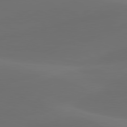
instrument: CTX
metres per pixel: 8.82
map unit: lApd
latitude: 80.6490
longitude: -83.6504
